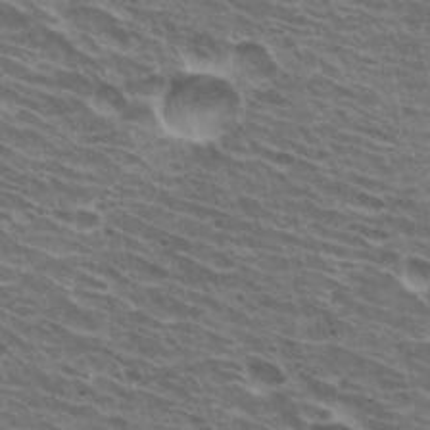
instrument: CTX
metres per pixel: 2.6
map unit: Hto
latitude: 31.3482
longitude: -41.4426
